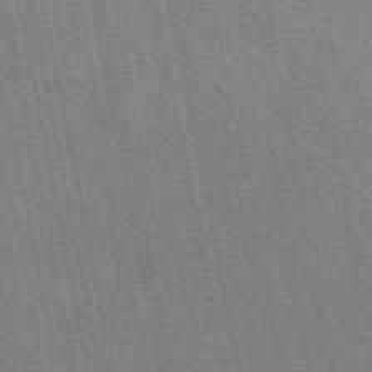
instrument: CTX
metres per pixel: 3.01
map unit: eAb
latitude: 49.0836
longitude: 116.2361
